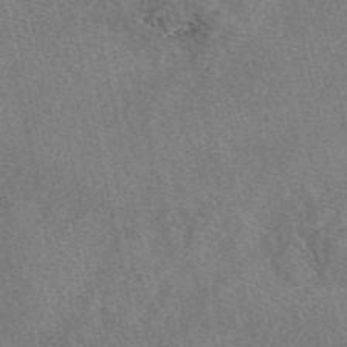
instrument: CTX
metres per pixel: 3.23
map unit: eAb
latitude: 48.8758
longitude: 112.5574
